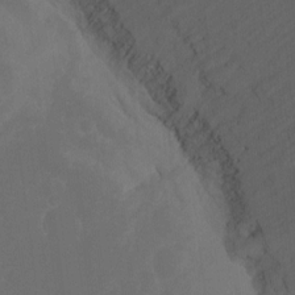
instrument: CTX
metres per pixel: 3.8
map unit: Hto
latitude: -7.9556
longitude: -50.8758
